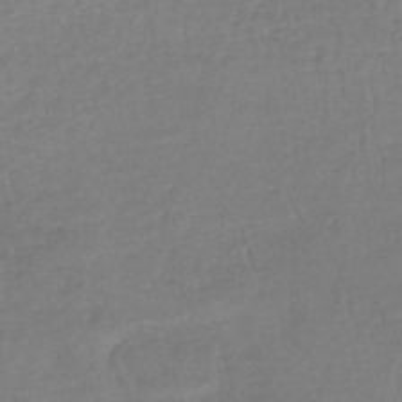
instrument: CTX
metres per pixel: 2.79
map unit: lHb
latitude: -44.7274
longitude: 58.6896
